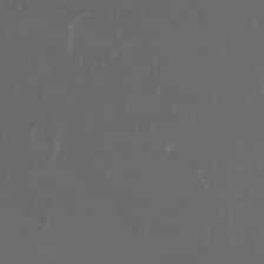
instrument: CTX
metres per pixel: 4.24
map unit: eHh
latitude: -3.5966
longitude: 20.0850
